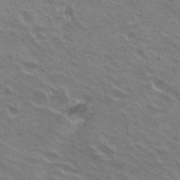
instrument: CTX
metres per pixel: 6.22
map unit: Hto
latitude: 22.1956
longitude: -31.3860
